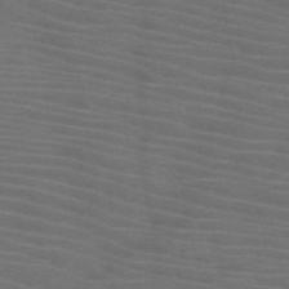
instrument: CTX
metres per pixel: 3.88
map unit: HNb
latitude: -46.1039
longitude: -46.5735
